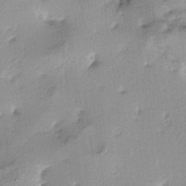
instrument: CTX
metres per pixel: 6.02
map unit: lAa
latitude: -4.7463
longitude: -124.9325
